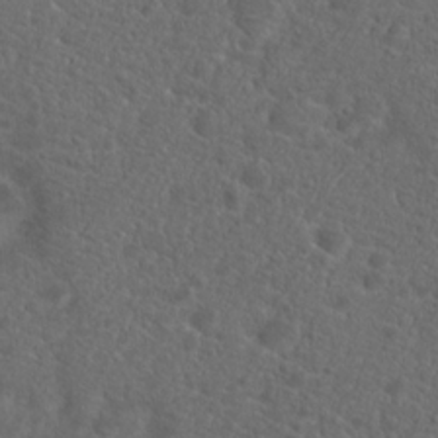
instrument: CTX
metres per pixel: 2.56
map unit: Hto
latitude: 19.7827
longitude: -39.3859
